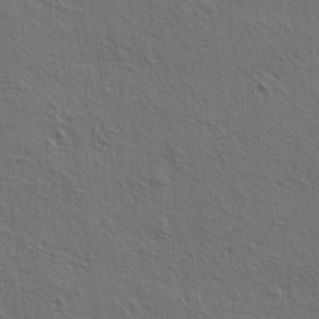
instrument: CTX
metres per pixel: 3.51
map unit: lAa
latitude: 4.7813
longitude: -113.1403
